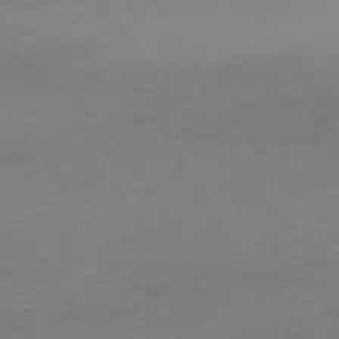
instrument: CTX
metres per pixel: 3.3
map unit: Ap
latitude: -75.7289
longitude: -81.1403
